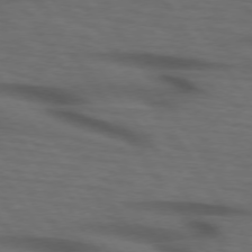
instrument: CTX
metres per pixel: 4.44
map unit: lApd
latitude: 73.9717
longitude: -74.4412
